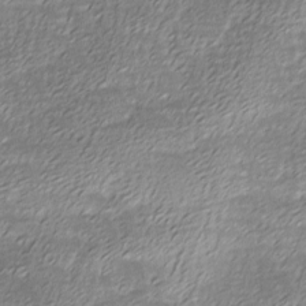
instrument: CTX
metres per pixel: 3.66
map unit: Ave
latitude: -7.9178
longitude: -123.0081
